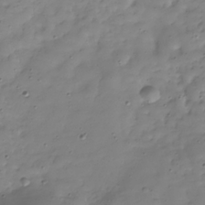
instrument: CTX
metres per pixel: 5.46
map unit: Hve
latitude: -29.9178
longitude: 94.2550
